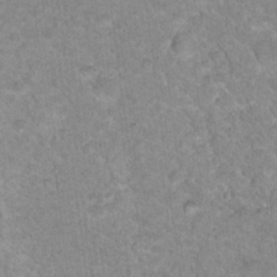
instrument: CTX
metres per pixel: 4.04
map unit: Nhu
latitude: 18.5734
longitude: -31.4805
